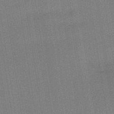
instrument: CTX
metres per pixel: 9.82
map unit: lHb
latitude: -48.4251
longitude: 73.1998
